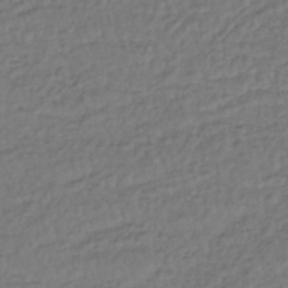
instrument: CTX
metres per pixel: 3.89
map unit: lHb
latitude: -35.8800
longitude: 66.5196
